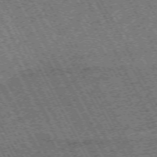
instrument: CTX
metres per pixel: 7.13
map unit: Hpe
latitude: -71.5021
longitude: 11.1053
